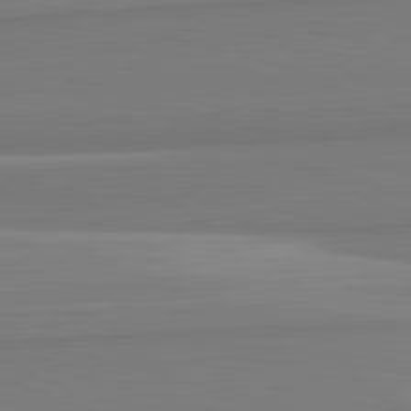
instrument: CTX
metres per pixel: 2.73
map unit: lApd
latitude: 82.4223
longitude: 169.5966
